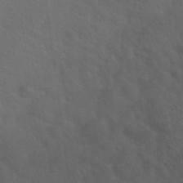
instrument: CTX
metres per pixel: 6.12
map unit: Hto
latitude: 19.8016
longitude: -54.1389
